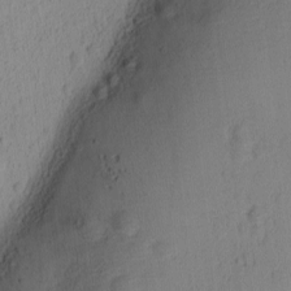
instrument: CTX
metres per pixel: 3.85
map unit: Ave
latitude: -8.6329
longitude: -121.7450
